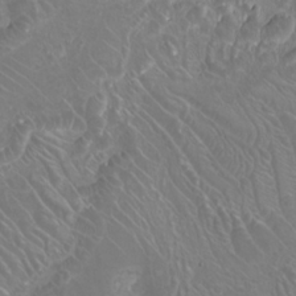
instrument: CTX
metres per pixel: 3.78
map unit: Nhu
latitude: -7.8044
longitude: -93.6505
